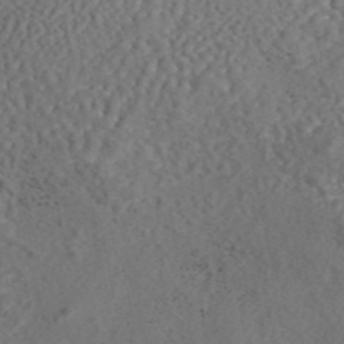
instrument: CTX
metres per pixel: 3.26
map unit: eAb
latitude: 43.2159
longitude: 105.0864
